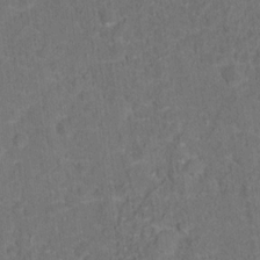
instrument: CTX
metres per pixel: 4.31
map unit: Hto
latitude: 15.7450
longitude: -36.5924
